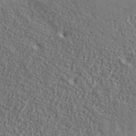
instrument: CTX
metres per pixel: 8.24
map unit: lHvf
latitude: 42.5357
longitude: -88.7625
